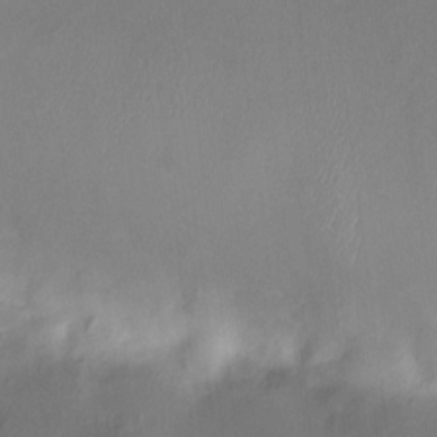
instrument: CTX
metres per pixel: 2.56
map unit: HNhu
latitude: 6.0255
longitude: 6.8975
